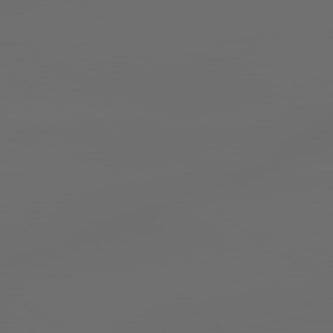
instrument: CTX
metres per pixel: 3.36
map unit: lApd
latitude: 79.6316
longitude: -139.3293
